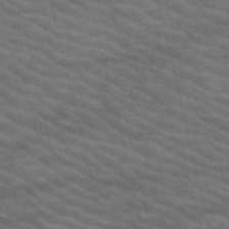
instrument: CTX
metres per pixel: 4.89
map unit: HNb
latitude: -53.2187
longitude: -44.5168
